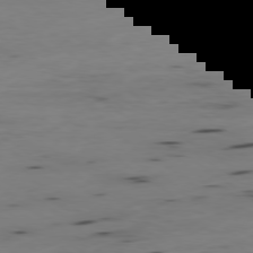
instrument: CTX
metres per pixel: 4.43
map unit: Hpe
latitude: -79.3131
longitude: 14.6708
